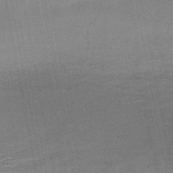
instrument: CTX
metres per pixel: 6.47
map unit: HNb
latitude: -48.3307
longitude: -42.4223
